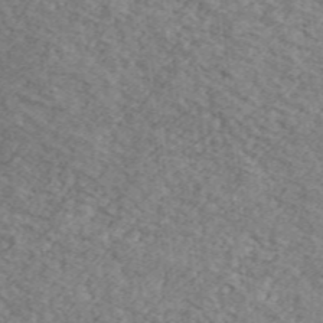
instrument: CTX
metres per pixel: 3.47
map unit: Ave
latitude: 41.1214
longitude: -110.2145
